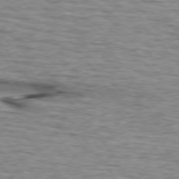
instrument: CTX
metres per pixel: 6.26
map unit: lApd
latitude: 74.9514
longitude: -72.2334
